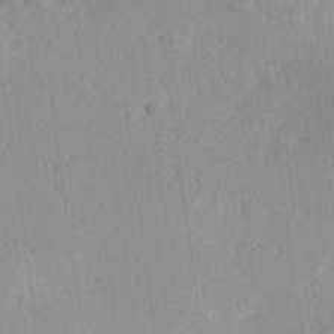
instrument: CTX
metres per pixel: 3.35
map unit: Hve
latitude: 25.9150
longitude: -94.1956
